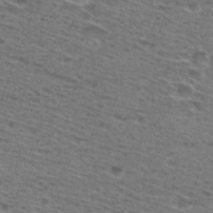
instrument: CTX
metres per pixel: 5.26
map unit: Nhu
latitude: 28.5734
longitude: -48.1578
